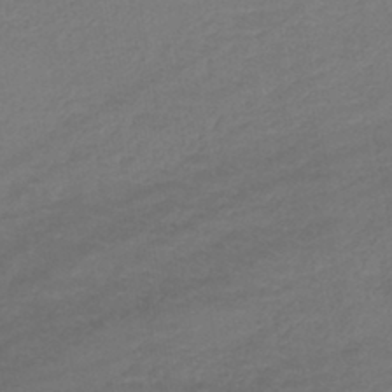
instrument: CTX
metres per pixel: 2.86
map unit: lHb
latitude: -42.2739
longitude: 74.9542
